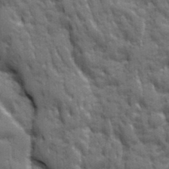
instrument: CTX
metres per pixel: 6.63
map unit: Ave
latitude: 20.0822
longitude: -133.5182
